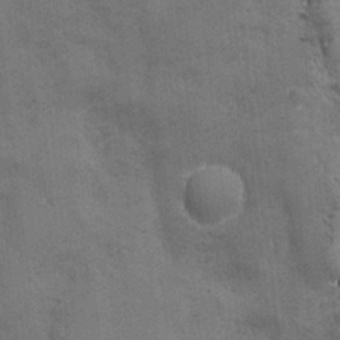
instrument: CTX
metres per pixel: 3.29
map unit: Ave
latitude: -7.6344
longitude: -120.2334
